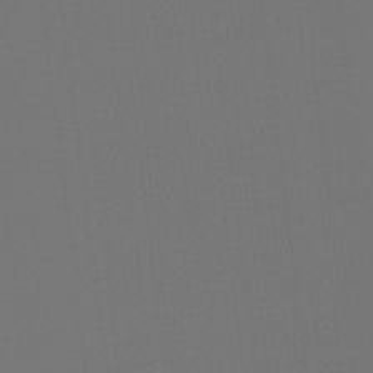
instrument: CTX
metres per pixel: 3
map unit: Hto
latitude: -7.7099
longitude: -50.1388
